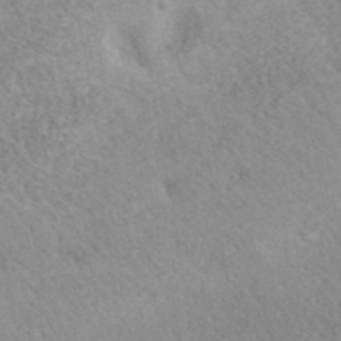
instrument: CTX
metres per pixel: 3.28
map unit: ANa
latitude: 41.0836
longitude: 18.3873
